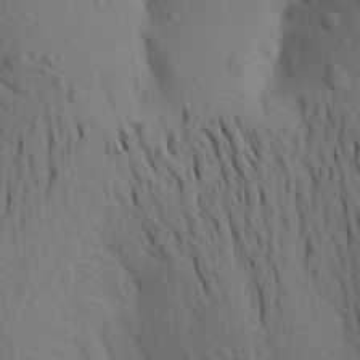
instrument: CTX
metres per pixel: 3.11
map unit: Aa
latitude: 19.4048
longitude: -149.2915
